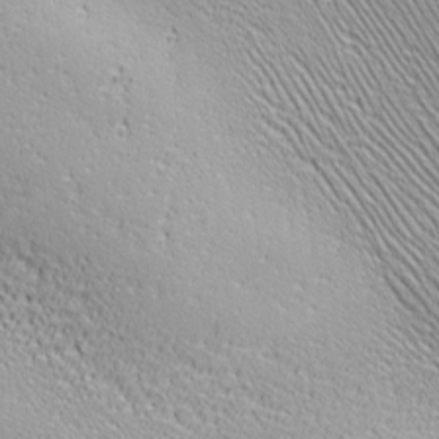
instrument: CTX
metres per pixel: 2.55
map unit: Ave
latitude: 20.5357
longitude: -137.0648
